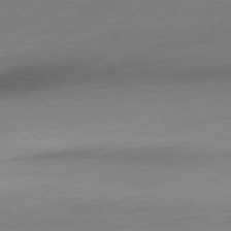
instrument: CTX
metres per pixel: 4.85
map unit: Ap
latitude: -77.2376
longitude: -63.0837
